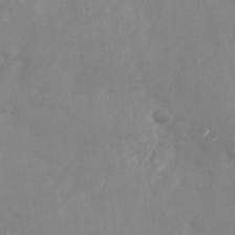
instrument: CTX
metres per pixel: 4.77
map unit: Nhu
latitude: -28.4629
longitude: -75.5371
